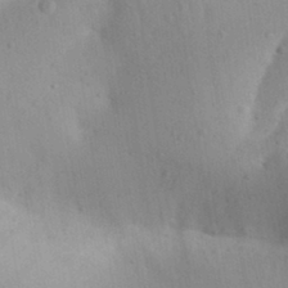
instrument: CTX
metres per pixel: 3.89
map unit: Aa
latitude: 30.0444
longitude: -145.6316
